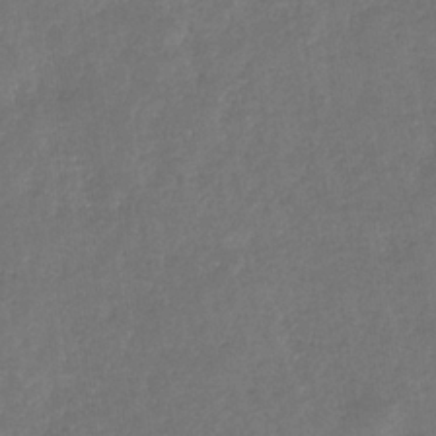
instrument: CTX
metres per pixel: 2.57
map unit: eHb
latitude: -33.7856
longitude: 76.7085
